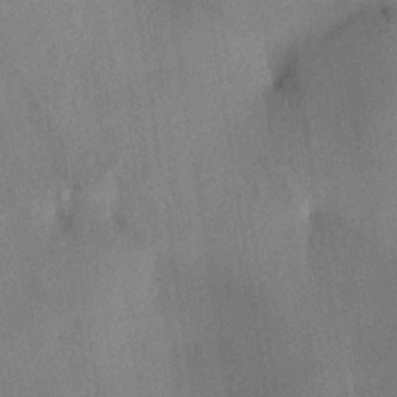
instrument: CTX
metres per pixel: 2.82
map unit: HNhu
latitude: 13.6505
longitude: 10.8597
